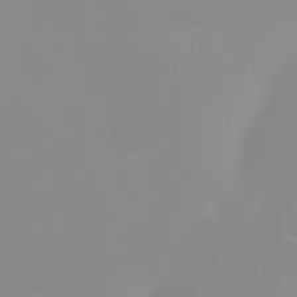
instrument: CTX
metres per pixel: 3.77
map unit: eHh
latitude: -1.9556
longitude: 19.6722
